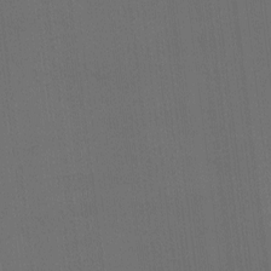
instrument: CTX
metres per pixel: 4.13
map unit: Ave
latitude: -6.8408
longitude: -122.2900
